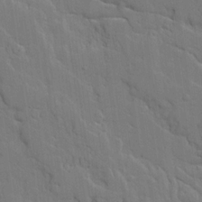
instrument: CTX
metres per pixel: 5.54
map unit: Ave
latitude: 18.2144
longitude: -128.5923
